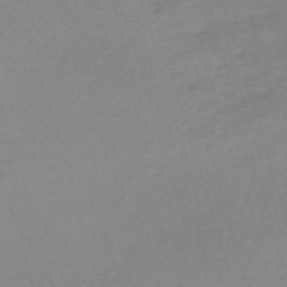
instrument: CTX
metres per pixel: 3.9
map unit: eHh
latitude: -61.1998
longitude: 52.8219
